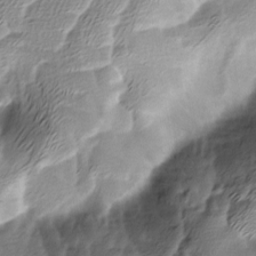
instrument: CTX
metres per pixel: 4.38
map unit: Ave
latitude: -7.8233
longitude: -122.9325
